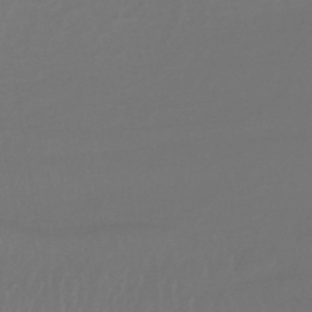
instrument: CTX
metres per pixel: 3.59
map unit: lHb
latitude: -43.8989
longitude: 75.8990
